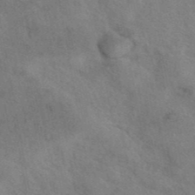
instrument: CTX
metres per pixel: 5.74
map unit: eAb
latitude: 42.0822
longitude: 107.6911
